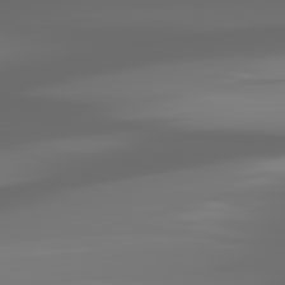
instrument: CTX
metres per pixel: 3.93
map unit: lApd
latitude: 81.9717
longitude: -169.1592
